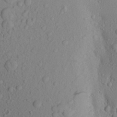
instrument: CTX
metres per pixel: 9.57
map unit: Aa
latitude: 21.7639
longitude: -145.3481
